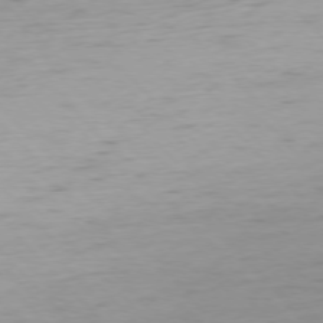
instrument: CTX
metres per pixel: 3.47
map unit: Ap
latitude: -76.9164
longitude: -63.8395
